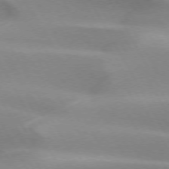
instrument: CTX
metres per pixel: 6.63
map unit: lApd
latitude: 73.0648
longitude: -50.9891
